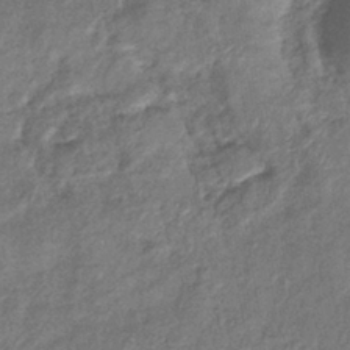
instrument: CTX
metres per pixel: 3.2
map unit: eHb
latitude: -39.9745
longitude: 78.2361
